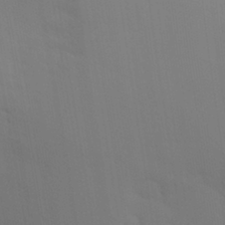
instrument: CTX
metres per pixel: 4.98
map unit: Aa
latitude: 29.2726
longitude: -132.2523
